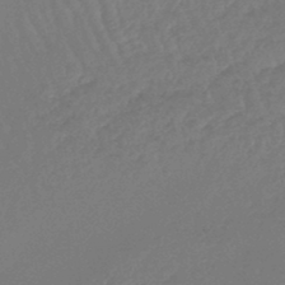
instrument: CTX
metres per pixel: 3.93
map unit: lHb
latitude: -45.4265
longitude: 77.7667
